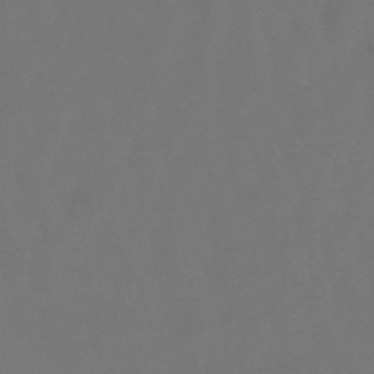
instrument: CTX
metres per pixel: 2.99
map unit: lHb
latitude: -47.8611
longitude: 72.3873
